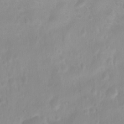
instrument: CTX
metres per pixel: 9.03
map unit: Htu
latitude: 3.4615
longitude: -22.0444
